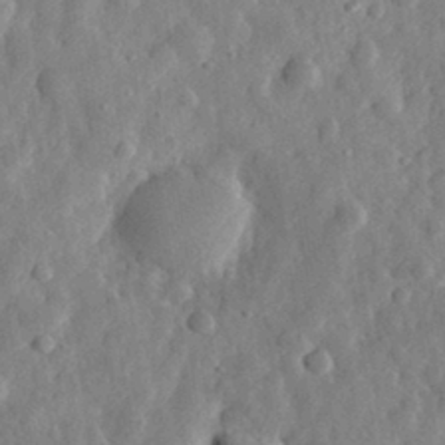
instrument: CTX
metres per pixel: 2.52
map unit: eHh
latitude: 30.6113
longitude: -75.4049
